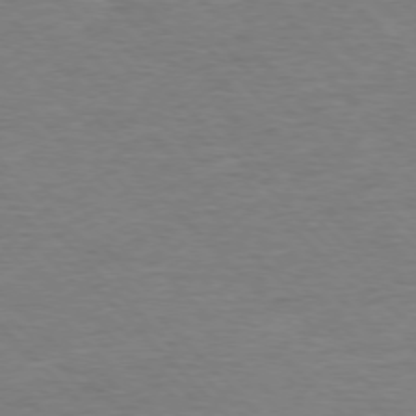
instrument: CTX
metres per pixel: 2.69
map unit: Ap
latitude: -76.9542
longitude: -94.9325
